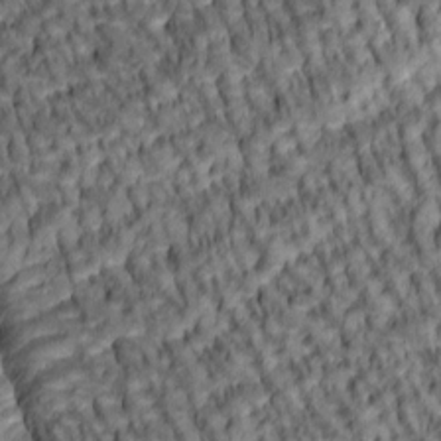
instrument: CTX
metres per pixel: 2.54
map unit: lAa
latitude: 5.7450
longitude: -115.9339
